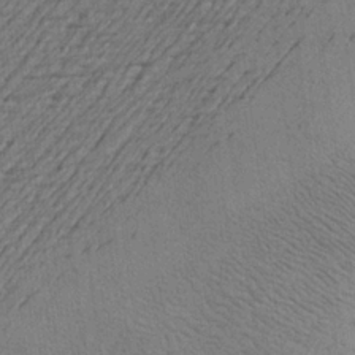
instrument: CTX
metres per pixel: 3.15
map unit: Aa
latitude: 22.4034
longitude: -144.4601
